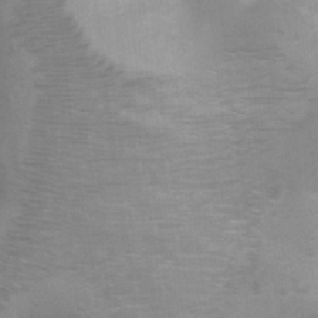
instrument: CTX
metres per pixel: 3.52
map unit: Ht
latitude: 3.0647
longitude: -28.5546
